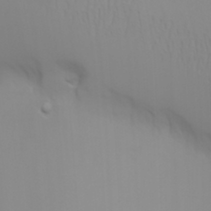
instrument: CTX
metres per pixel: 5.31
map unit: Nhu
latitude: -6.9541
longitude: -80.5168
